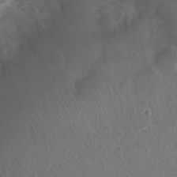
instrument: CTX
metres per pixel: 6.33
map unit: Nhu
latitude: 3.2348
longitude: -15.2537
